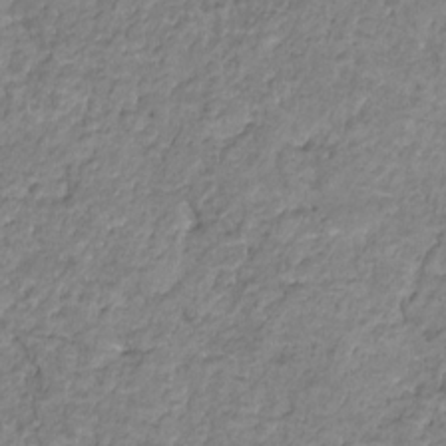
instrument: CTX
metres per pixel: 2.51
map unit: HNhu
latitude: -21.7477
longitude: 85.2187
